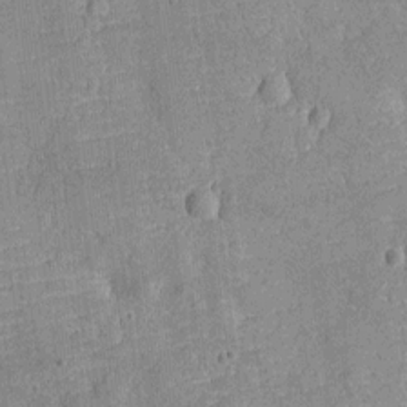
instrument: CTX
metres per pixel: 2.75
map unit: Ht
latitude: -12.6519
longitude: -23.8583
